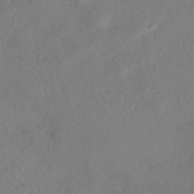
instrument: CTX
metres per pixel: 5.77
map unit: eHh
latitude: -42.1794
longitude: 118.8597
